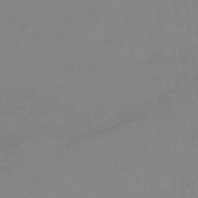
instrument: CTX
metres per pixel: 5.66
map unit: eHb
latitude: -45.0298
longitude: 86.3495
